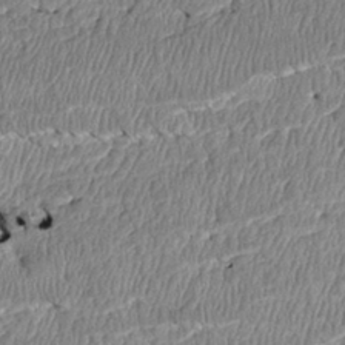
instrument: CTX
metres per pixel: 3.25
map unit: Htu
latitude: 3.4993
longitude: 150.1795
